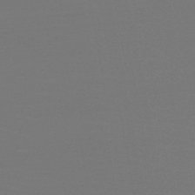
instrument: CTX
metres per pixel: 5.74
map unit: HNb
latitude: -47.1431
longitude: -44.1766
